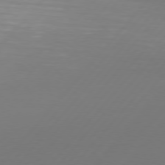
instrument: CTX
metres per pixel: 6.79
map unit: Hpe
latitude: 76.7246
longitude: -138.6301
